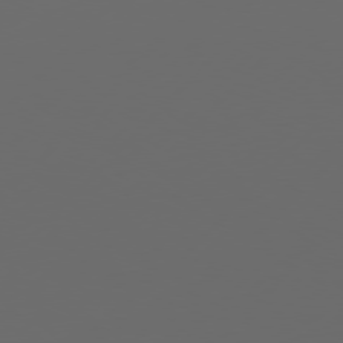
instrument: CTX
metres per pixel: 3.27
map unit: Hpe
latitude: 76.8758
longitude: -138.6679
